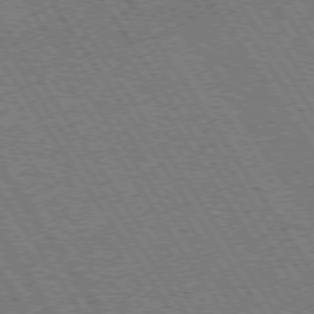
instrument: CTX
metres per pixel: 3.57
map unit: Hpe
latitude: 73.7828
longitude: -141.4048
